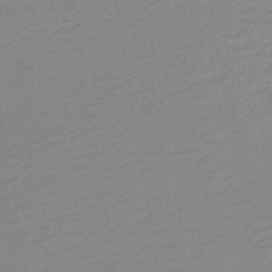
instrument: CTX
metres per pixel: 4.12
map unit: lHb
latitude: -40.4629
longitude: 74.3307
